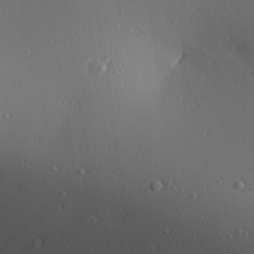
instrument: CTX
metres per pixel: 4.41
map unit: Aa
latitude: 26.5924
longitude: -136.0633
